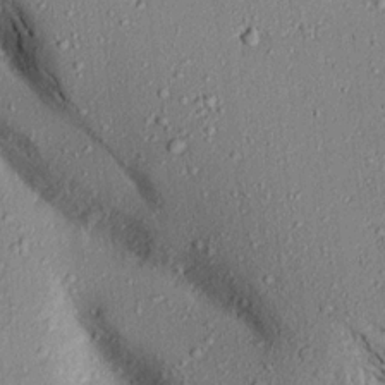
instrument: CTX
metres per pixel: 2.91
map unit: Aa
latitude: 16.4601
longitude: -148.4223
